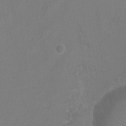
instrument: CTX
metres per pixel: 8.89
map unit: Hto
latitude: 6.9514
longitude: -31.2537
